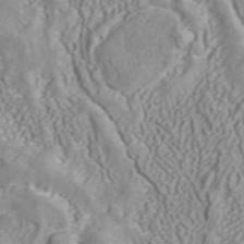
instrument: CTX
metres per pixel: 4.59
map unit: ANa
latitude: 40.4412
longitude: 34.7652
